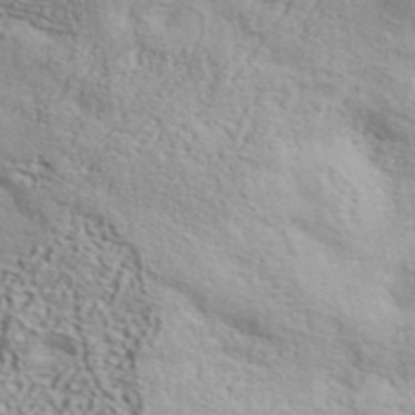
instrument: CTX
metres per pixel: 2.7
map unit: ANa
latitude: 42.3467
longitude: 49.4455
